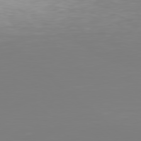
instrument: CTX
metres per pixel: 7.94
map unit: Hpe
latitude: 78.2901
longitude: -134.7057
